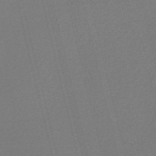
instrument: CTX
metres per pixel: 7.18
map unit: Nve
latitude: -56.3873
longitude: 61.8611
